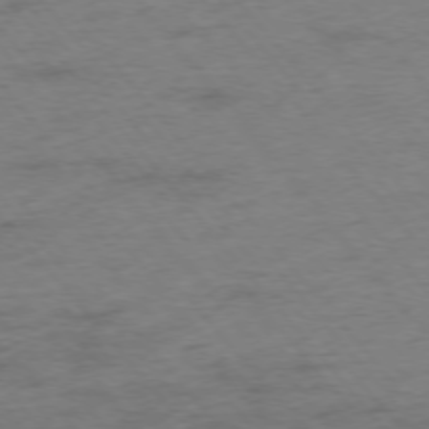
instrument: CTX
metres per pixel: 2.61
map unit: Hpe
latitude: -76.1606
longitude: -12.0633
